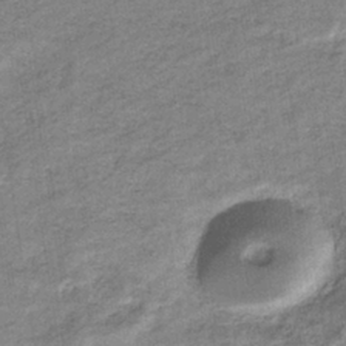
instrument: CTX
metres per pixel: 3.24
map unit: eHb
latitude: -37.0297
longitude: 77.4076
